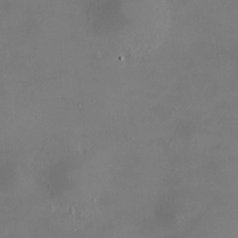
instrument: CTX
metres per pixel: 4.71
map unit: HNhu
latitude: 7.6127
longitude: 12.0283
